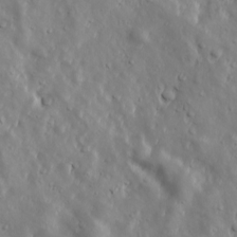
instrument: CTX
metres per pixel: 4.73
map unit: Ave
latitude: 17.2537
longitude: -133.0647
